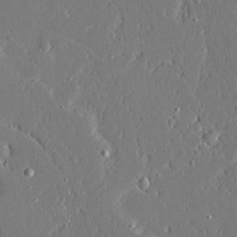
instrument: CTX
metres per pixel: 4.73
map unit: Ave
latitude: 21.1781
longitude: -127.8583
